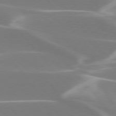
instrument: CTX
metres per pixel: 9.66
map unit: lApd
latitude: 75.8394
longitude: -63.4049
